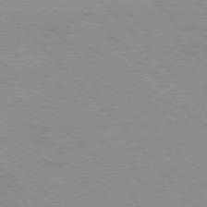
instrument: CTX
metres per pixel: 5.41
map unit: Ap
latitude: -76.8408
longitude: -61.1781
